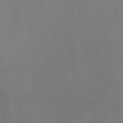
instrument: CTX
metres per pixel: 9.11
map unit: lAvf
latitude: 7.8205
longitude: 165.9367
